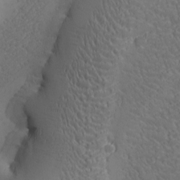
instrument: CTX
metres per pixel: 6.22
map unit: Ave
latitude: -7.3131
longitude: -119.3292
